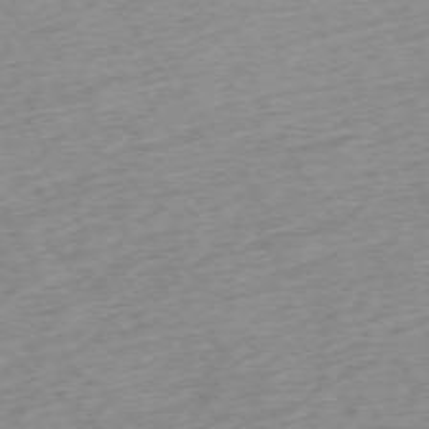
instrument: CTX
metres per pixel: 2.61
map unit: Ap
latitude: -72.9541
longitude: -68.8380
